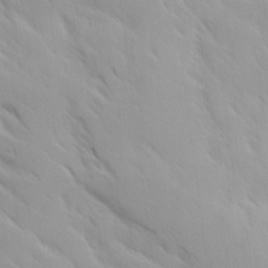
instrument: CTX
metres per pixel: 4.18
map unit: Ave
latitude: 9.8395
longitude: -103.2915
